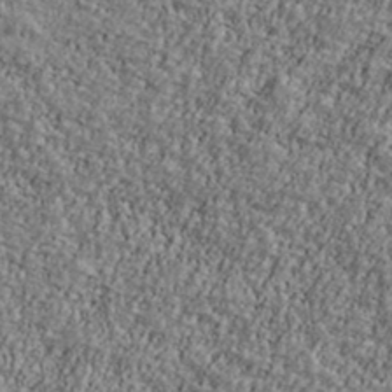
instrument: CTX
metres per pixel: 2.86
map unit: Ave
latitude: 41.3859
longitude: -111.3482
